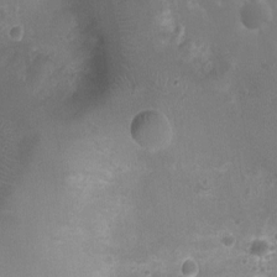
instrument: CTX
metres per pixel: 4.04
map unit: Ht
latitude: -3.4454
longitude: -19.2348
